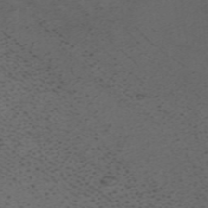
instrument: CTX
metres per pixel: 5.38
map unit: ANa
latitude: 37.4805
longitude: 24.0472
